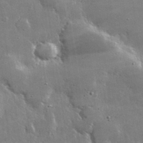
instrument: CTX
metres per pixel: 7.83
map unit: lHvf
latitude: 32.6868
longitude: -91.5560
